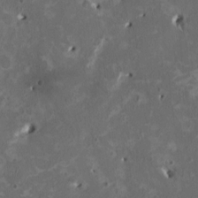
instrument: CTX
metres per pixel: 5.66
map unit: HNhu
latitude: 2.0633
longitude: -4.8191
